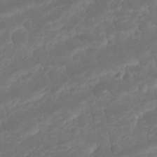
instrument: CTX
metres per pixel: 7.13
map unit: Nhu
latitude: 22.7813
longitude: -63.1592
